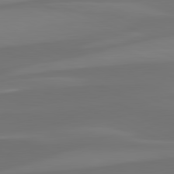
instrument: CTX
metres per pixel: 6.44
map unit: lApd
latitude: 82.0633
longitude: 128.5196
